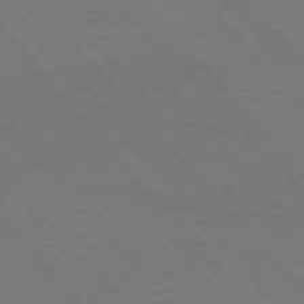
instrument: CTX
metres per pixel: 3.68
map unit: Hpe
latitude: -76.5385
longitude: -12.9136
